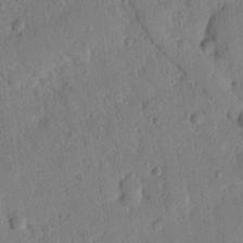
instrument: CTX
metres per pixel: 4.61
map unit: Nhu
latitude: 20.9136
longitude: -78.5546
